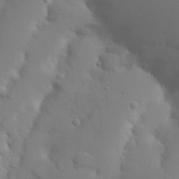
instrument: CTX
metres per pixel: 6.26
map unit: Nhu
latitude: 21.1214
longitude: -73.8206
